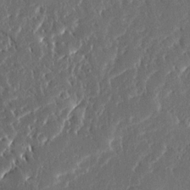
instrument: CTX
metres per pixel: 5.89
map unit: Ave
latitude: 15.0270
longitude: -139.0458
